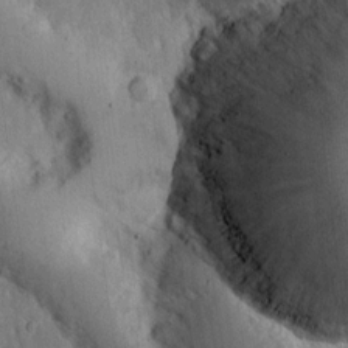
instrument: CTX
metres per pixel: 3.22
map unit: Ht
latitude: 7.9528
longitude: -75.6505
